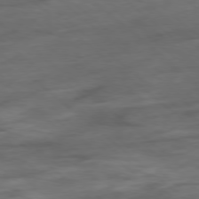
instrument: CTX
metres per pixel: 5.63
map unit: Hpe
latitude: -78.8975
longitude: -19.0080
